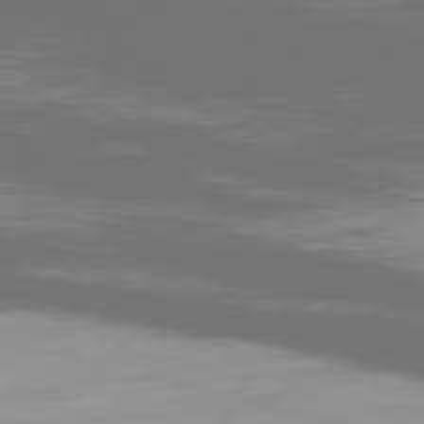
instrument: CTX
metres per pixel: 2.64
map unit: Ap
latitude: -79.4265
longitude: -60.4223
